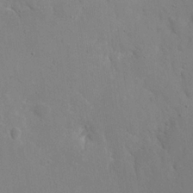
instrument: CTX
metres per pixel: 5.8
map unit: eHh
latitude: 18.4412
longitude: -66.9135
